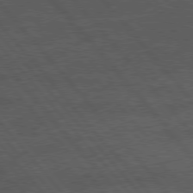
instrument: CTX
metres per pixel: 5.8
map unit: Hpe
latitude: 76.4790
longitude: -157.2348
